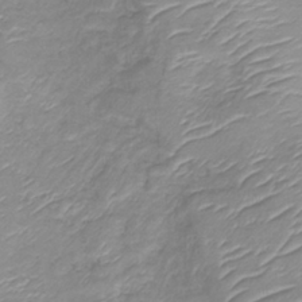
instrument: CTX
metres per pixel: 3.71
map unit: lHb
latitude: -36.3495
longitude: 72.8219
